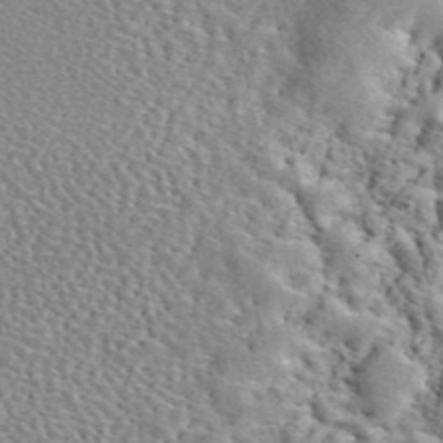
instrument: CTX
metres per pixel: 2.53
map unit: eAb
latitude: 45.1214
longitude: 111.7477
